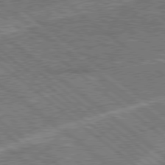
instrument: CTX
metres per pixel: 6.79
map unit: Hpe
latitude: 78.4223
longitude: -158.7813
